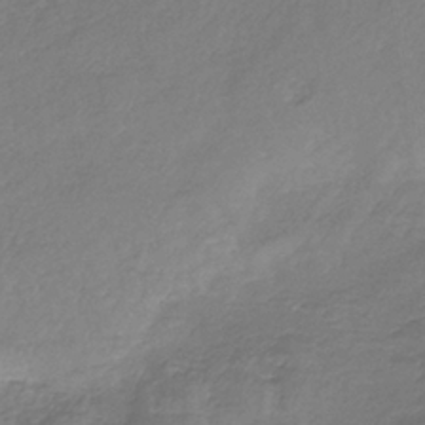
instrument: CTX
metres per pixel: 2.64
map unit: HNb
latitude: -34.6141
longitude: 56.1228
